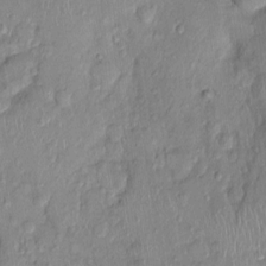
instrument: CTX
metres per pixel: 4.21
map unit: Nhu
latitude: 0.5545
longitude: -14.9703
